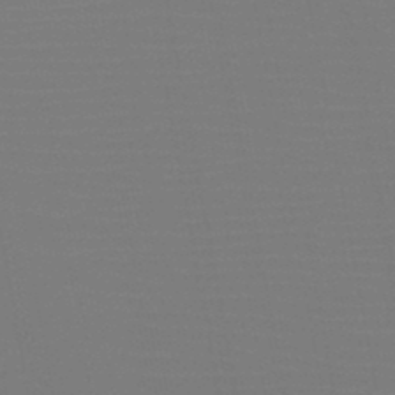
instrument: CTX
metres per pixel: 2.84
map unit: HNb
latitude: -46.9352
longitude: -43.0647
